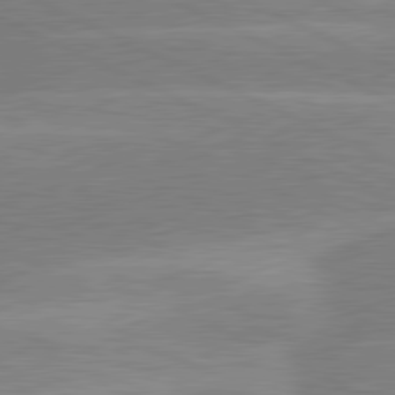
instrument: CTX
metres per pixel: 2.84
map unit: lApd
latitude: 80.8947
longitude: -125.9150
